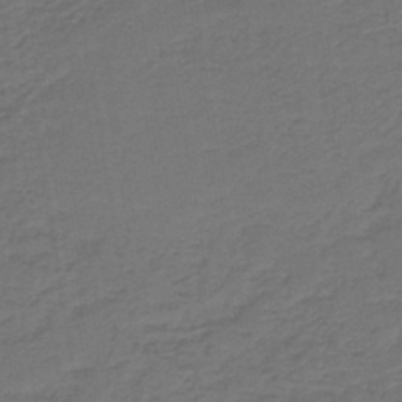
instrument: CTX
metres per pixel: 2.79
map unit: HNb
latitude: -43.6154
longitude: 49.8234
